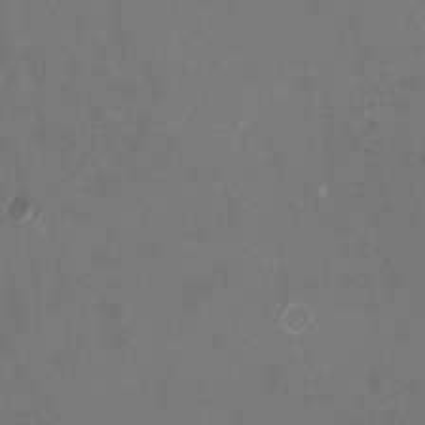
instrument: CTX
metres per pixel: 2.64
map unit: HNhu
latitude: -1.5588
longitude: -4.2333
